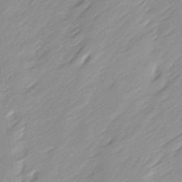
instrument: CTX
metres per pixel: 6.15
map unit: Ave
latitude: 15.6694
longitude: -136.4223
